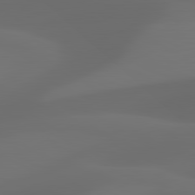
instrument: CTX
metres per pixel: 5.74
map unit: lApd
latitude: 81.1025
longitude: 123.6722
